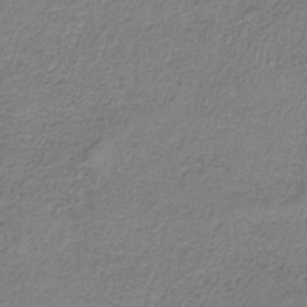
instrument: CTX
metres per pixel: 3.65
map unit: HNb
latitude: -34.7274
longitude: 53.5021
